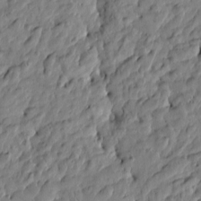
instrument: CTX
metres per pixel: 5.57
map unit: Htu
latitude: -4.9163
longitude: 177.7667
